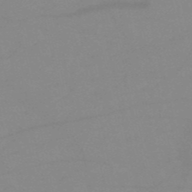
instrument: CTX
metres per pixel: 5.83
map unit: HNb
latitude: -52.9163
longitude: -45.2537
